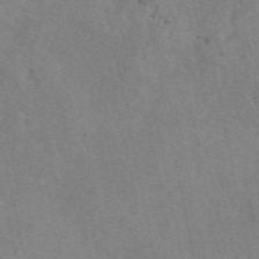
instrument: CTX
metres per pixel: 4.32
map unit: eAb
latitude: 48.4979
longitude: 113.7856
